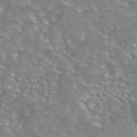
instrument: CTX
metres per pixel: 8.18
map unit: eAb
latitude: 44.6490
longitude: 104.5007
